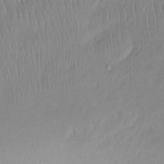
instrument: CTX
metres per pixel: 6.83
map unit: Htu
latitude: -14.3684
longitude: -44.7435
